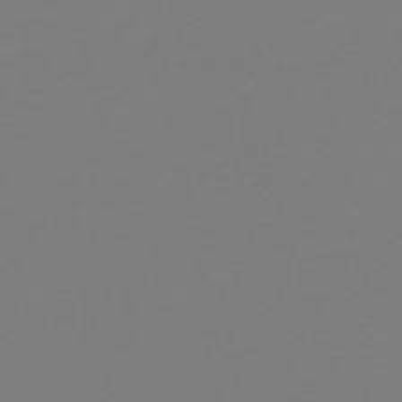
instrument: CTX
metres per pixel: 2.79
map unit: lHb
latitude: -46.1794
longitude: 72.1417
